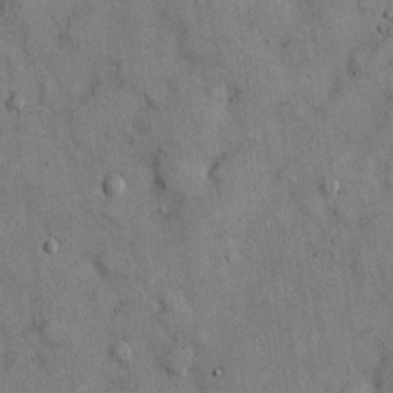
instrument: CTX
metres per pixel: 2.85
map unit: Hto
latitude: 13.4238
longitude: -60.2711
